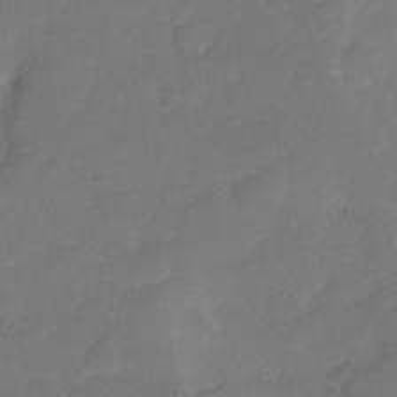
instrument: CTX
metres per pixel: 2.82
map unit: Hto
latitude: 5.3671
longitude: -61.4048
